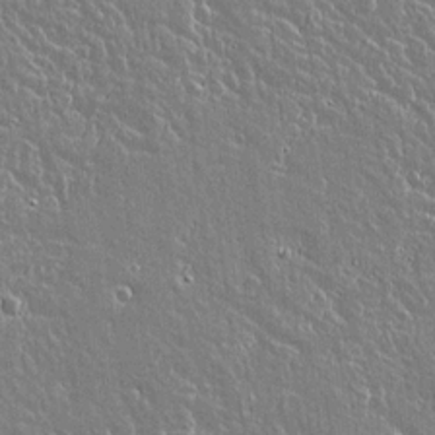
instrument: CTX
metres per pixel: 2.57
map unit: lAvf
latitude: 15.1970
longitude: -128.4223
